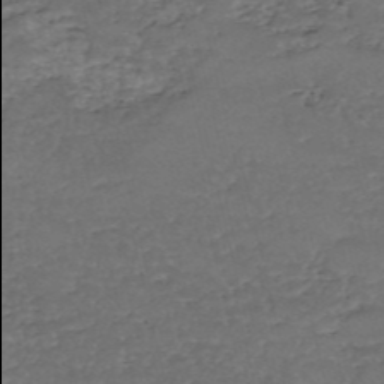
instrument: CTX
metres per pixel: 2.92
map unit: eHh
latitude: -54.5763
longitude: -89.9906
